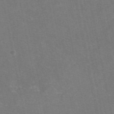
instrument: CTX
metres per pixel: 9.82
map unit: eAb
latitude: 47.4805
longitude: 115.7288
